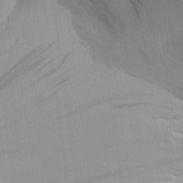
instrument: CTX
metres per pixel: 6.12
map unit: Aa
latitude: 27.2537
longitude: -132.3089
